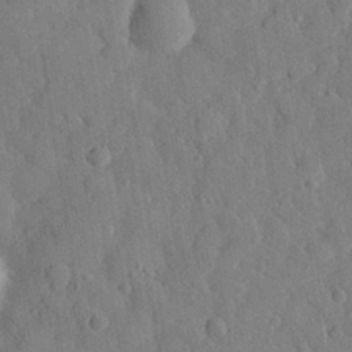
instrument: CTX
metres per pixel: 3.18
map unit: eHh
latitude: 28.3089
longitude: -76.0444
